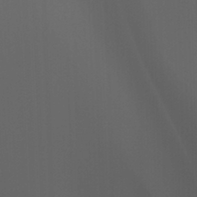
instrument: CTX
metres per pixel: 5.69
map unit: Htu
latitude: -0.7841
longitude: -77.9717
